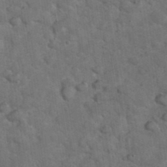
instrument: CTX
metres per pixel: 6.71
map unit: eHh
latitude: 37.5749
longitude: -67.1025
